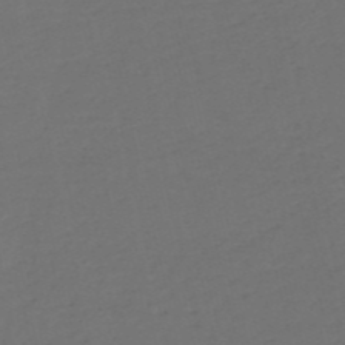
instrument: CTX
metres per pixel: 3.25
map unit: HNb
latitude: -54.3306
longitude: -50.1577
